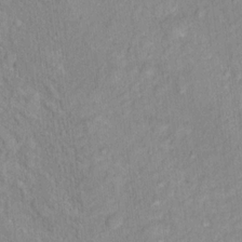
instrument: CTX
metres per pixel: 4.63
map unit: Nhu
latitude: 16.3089
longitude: -32.2145
